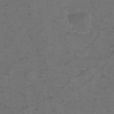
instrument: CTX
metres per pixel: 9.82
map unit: Hto
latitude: -9.7289
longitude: -36.7435
